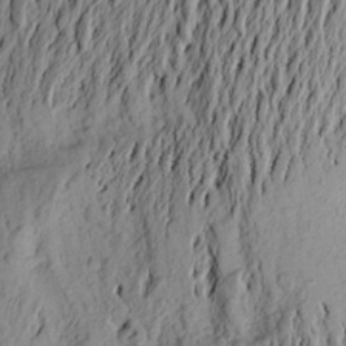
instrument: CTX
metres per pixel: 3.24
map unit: Aa
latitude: 21.1781
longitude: -148.7624
